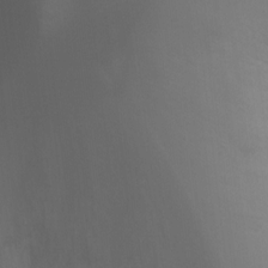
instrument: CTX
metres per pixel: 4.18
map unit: Ht
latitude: 1.8961
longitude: -22.3467
